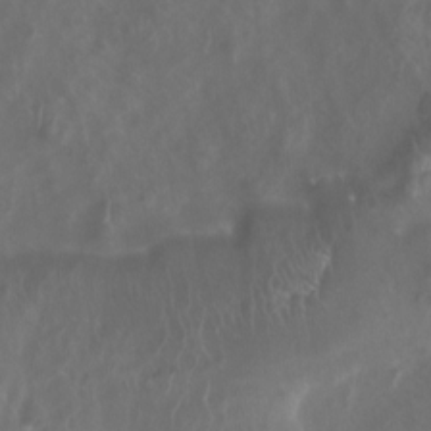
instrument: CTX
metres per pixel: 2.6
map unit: Htu
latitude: 3.3859
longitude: -20.4412
